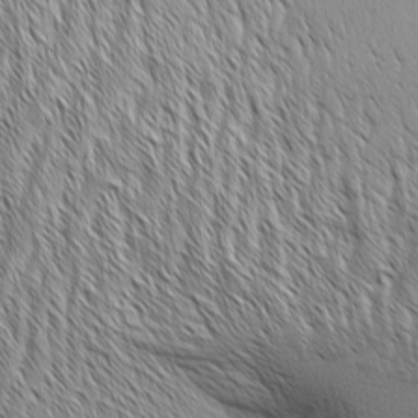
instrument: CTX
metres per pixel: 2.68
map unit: Aa
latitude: 6.4979
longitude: -129.9150
